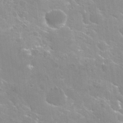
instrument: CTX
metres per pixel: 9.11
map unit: Hto
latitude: 29.7827
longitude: -43.7639
